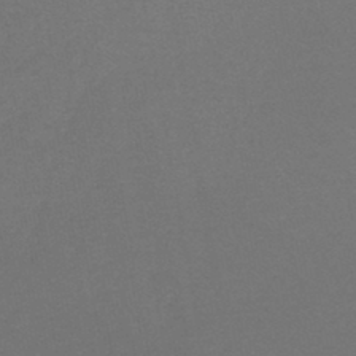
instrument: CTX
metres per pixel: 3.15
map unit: lHb
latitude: -43.5588
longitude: 73.7666
